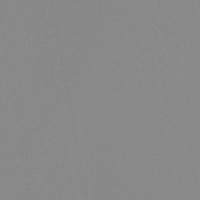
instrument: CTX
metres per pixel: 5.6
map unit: HNb
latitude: -45.5210
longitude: -44.7624
